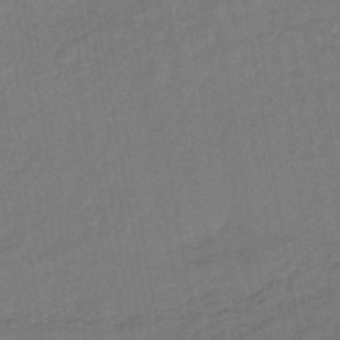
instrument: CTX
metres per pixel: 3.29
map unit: lHb
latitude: -41.8044
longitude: 68.1983
